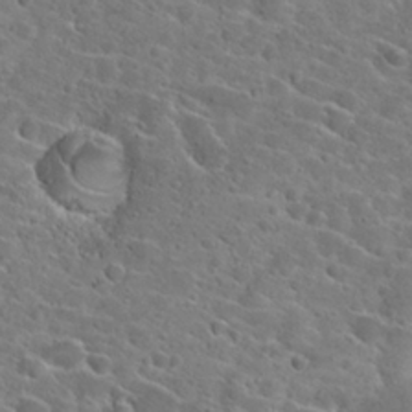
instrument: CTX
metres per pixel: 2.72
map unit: Hto
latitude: 24.4601
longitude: -45.4804
